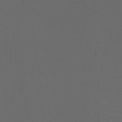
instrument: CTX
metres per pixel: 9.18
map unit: HNhu
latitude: 1.3670
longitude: -1.8583
